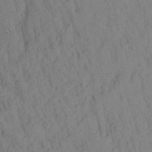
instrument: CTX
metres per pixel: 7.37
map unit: Aa
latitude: 27.2348
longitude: -148.1011
